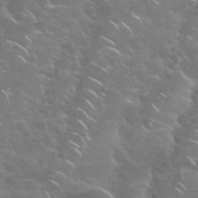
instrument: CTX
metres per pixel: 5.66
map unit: Nhu
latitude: 28.7057
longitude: -60.6490
